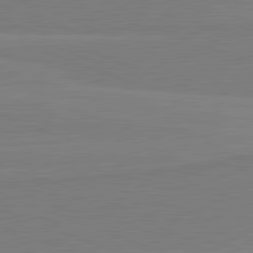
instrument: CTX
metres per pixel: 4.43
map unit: lApd
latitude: 81.9528
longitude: 164.2173
